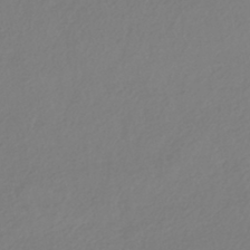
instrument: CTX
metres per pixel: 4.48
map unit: HNhu
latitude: -42.5384
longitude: 97.0676
